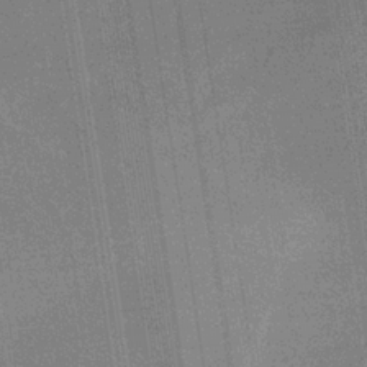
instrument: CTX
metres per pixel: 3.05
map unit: HNb
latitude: -32.5763
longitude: 57.1053
